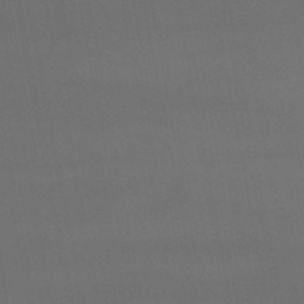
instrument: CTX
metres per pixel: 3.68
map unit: lHb
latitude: -46.7652
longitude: 75.2754
